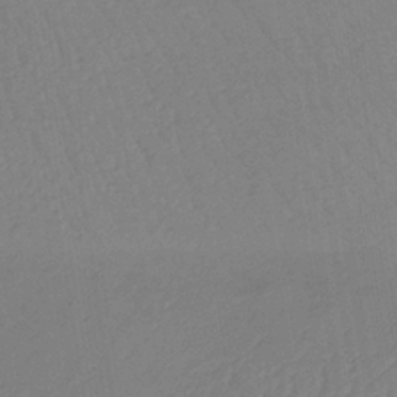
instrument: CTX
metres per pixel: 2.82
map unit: lHb
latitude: -34.1984
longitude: 67.5021
